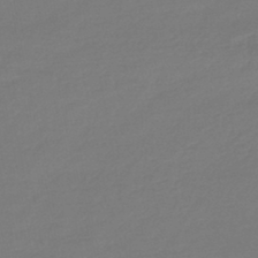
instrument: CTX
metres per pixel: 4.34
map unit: lHb
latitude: -42.8974
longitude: 78.0850
